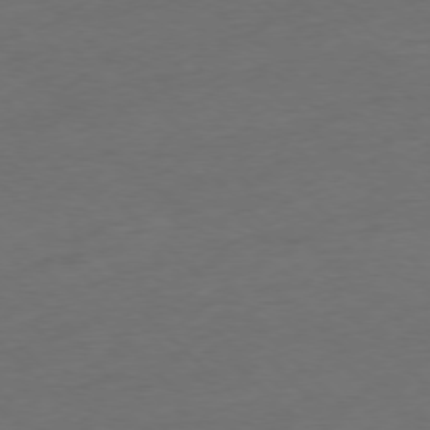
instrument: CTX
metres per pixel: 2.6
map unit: Ap
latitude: -77.3132
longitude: -64.4223
